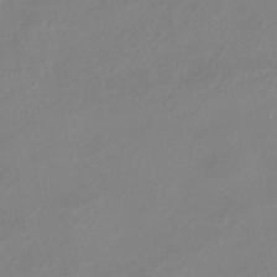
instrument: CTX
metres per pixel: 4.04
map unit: HNhu
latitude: -40.7841
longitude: 106.6897
